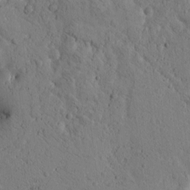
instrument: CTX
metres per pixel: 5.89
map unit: Htu
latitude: -3.2186
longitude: 170.9353
